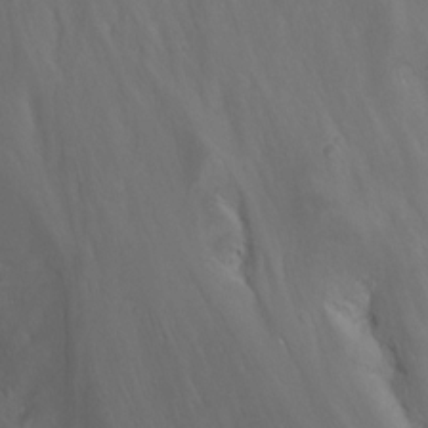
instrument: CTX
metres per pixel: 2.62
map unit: Nhu
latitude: -13.5966
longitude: -66.0822
